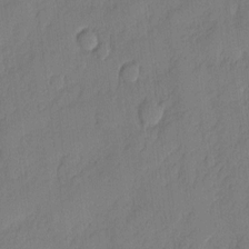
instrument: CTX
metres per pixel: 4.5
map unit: eHh
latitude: 5.7072
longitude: -75.8394
